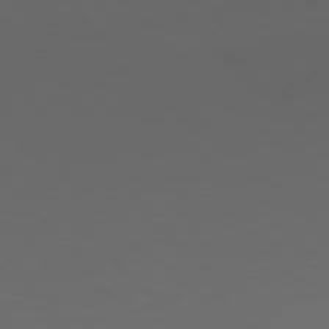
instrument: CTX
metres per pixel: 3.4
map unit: Hpe
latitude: 78.0255
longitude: -175.6883
